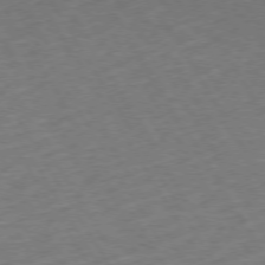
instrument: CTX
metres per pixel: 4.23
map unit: Hpe
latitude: 72.4979
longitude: -124.4601
